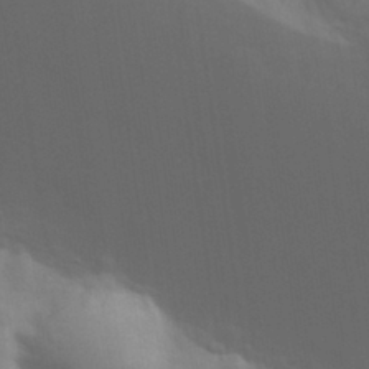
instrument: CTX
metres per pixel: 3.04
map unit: eHh
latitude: 31.7450
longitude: -70.2900
